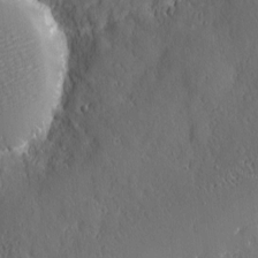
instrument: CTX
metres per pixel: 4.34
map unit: eHh
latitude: 5.2915
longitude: -75.1025
